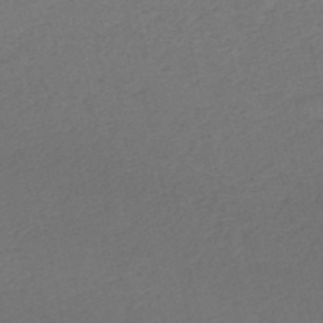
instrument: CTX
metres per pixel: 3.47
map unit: HNb
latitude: -53.4265
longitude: -42.1956
